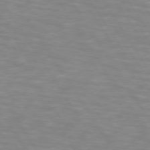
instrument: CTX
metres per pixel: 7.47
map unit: lApd
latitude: 74.0822
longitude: -53.5749
